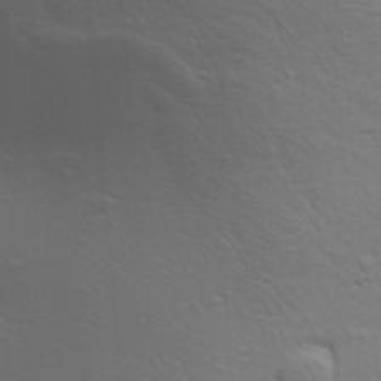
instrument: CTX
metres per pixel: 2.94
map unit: Aa
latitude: 29.6883
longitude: -139.4804
